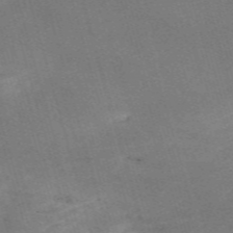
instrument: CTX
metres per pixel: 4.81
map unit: Nve
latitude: -59.6532
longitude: 57.6911
